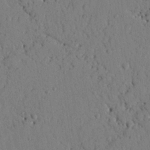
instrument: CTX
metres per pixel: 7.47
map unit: Nhu
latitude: 21.5371
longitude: -76.3278
